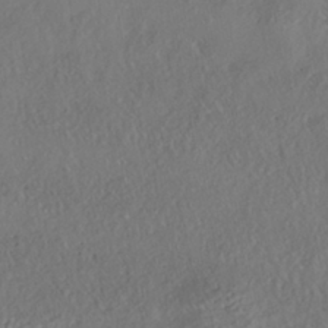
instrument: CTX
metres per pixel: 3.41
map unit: HNhu
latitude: -39.7667
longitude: 107.8612
